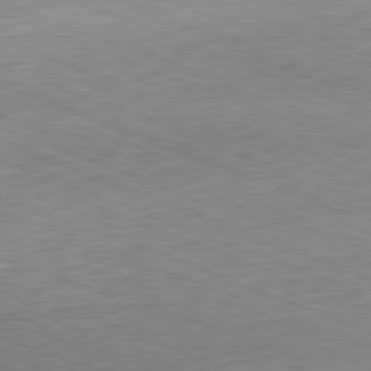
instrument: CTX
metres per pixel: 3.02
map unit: Hpe
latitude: -82.4062
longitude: 14.5574
